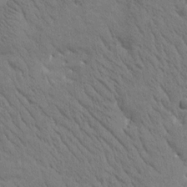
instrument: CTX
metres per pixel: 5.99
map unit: Htu
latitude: -0.3307
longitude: 174.9919
